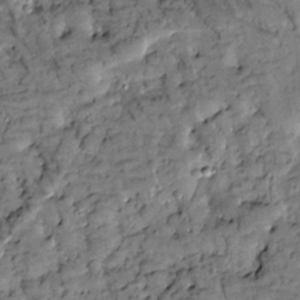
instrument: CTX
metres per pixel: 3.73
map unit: Htu
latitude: -2.8785
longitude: 173.6533
